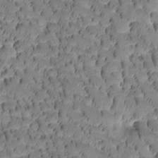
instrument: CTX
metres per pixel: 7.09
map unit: Htu
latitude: -3.5966
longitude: 171.8234
